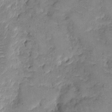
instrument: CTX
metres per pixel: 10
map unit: eHh
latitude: 11.1970
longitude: -64.3467
